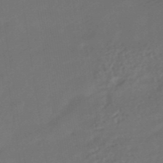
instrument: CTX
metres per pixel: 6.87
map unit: HNhu
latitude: -42.4251
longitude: 92.7652
